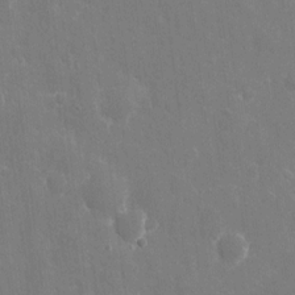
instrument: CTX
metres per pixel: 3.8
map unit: eHh
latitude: 8.6680
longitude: -70.3089
